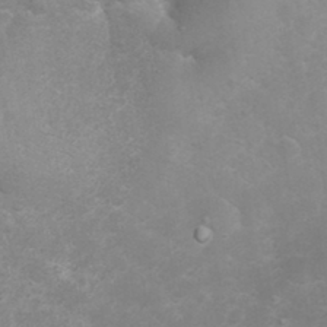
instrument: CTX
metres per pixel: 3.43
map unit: eHh
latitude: 34.3089
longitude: -64.5735
